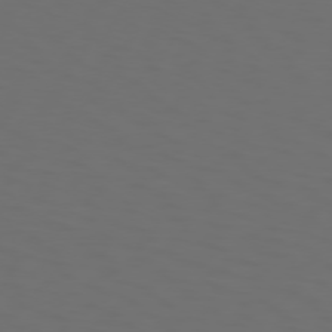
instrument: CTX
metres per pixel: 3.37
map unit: Hpe
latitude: 73.9906
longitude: -125.8205
